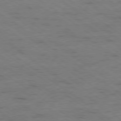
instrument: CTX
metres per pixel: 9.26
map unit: Ap
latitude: -79.3509
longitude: -99.3103
